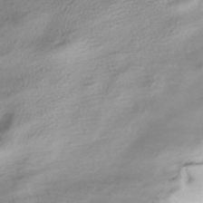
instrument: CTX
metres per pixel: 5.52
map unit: HNhu
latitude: -43.4643
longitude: 106.2551
